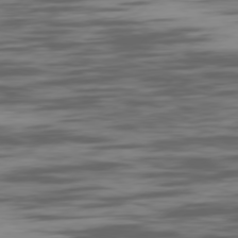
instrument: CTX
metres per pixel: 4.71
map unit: Ap
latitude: -80.4629
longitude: -62.9892
